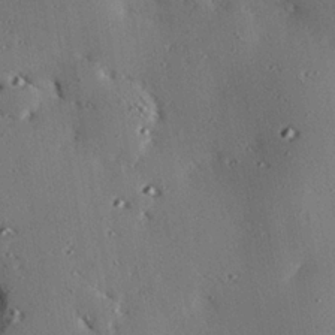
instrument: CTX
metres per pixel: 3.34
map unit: eHh
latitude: 22.5357
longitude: -90.2900
